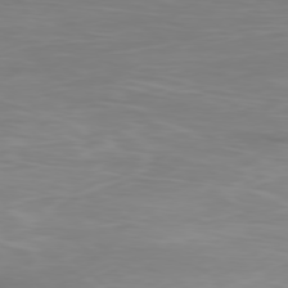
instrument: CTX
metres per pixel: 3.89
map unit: Ap
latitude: -78.4062
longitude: -97.0269
